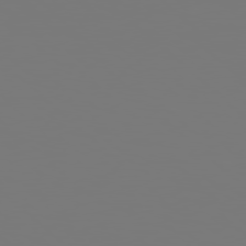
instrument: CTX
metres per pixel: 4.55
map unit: Hpe
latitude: 77.9150
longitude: -141.6882
